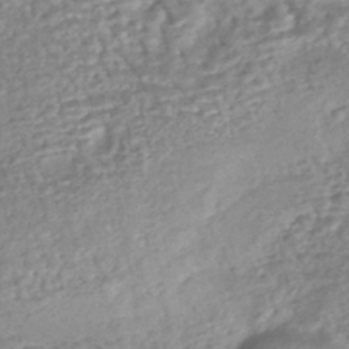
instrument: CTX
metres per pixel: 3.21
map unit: HNhu
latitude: -44.1606
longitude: 101.4265
